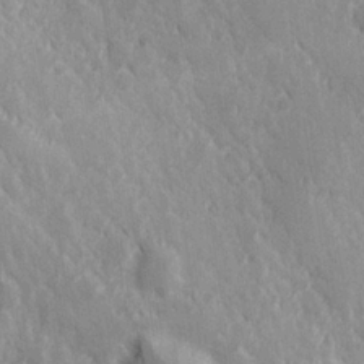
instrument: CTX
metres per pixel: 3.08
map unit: Hve
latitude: 25.1403
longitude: 146.1794
